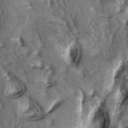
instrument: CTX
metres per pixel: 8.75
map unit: lAa
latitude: -6.4440
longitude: -126.0255
